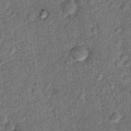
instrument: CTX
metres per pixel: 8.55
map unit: Ht
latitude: 9.5182
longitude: -38.6490
